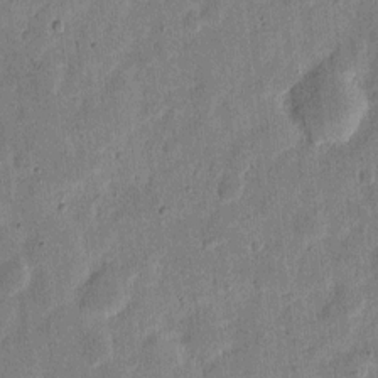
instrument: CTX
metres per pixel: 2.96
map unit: eHh
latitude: 7.4237
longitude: -71.2726
